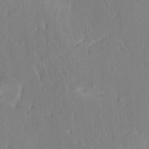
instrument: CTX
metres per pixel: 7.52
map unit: HNhu
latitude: 6.2334
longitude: 2.7463
